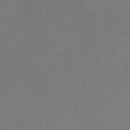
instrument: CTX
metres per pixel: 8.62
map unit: HNb
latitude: -44.1228
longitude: -44.4034
